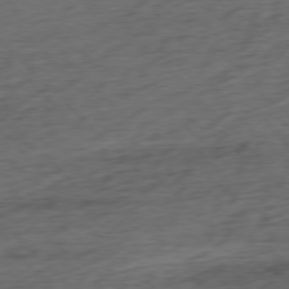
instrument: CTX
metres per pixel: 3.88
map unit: Ap
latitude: -78.0661
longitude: -72.2712
